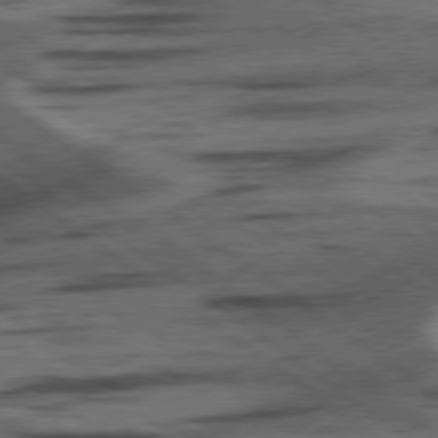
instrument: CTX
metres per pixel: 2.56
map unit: lApd
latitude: 78.2901
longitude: -53.4049
